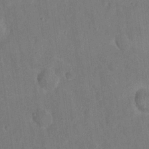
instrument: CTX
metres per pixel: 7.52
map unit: eHh
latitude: 21.7261
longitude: -62.3845
